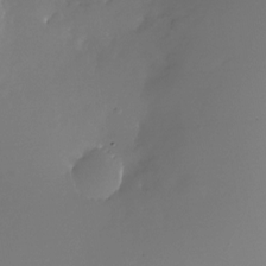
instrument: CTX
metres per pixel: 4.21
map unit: Nhu
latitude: -26.9919
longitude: -73.5938
